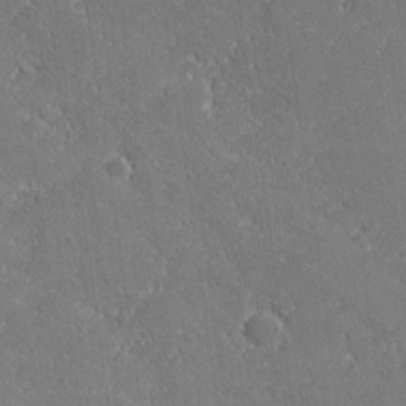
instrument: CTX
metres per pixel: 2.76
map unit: lHvf
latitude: 27.0270
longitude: 141.5210
